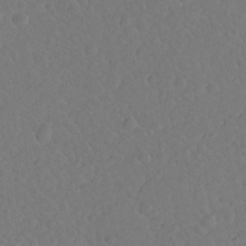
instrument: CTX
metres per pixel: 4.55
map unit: Nhu
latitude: 25.9717
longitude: -57.2159
